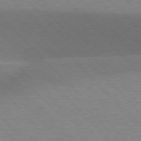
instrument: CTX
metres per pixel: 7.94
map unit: lApd
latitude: 76.9324
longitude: -59.5749
